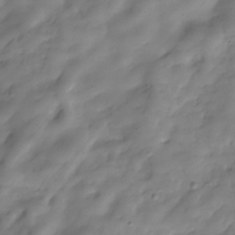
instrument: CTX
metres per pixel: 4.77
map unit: Hve
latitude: -30.5573
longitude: 94.1794
